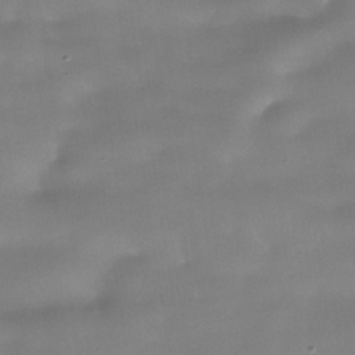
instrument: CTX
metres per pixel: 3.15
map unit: Nhe
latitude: -36.4251
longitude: -90.5924
